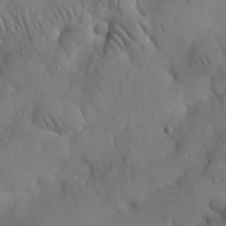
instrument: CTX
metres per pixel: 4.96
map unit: Nhu
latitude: 25.9906
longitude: -72.3468
